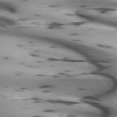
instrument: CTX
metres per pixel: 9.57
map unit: lApd
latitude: 72.2523
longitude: -53.0648
